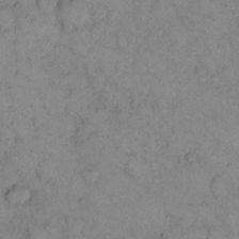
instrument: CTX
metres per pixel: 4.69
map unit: eHh
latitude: 13.5749
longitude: -63.1403
